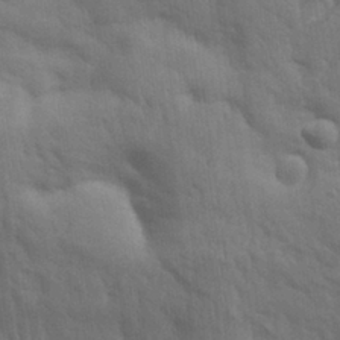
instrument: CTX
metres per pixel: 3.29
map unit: eHh
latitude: 28.8569
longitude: -76.3845
